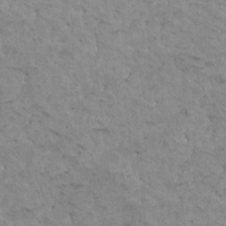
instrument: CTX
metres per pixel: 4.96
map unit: HNhu
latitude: 6.4601
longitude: -1.5182
